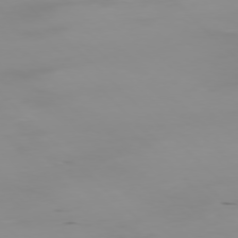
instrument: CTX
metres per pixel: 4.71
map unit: Ap
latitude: -77.5399
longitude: -82.2900
